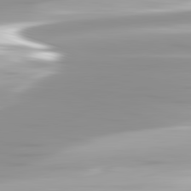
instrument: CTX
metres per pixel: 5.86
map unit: lApd
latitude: 82.7435
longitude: -139.4048
